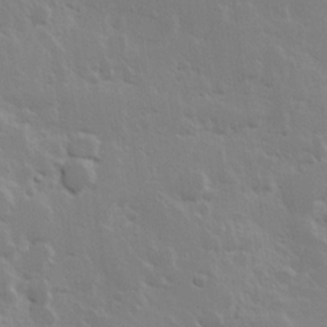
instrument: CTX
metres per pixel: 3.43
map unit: Hve
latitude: 24.1766
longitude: 145.4077
